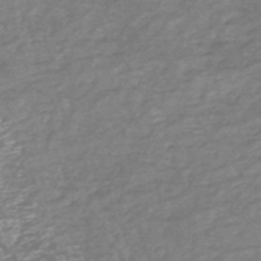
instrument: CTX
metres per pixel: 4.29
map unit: HNhu
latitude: -47.8611
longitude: 28.0283
